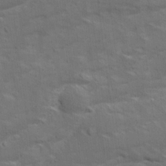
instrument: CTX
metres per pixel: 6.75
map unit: Ave
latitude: 15.6883
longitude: -138.5546
